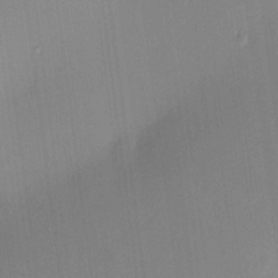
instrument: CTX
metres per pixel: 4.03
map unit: HNhu
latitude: 8.3278
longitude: 9.3321
